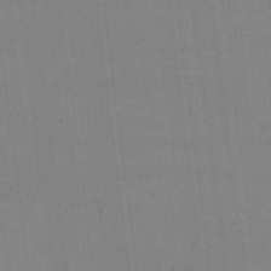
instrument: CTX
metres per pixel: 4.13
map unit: eHh
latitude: -5.9178
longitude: -83.0458
